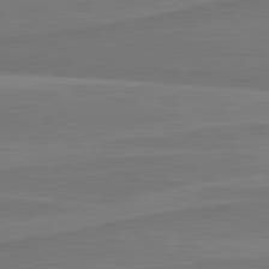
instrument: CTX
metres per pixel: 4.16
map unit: lApd
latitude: 81.7261
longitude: 169.4076
